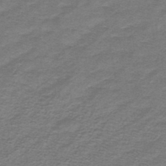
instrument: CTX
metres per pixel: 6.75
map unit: lHb
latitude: -44.4818
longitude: 56.8786
